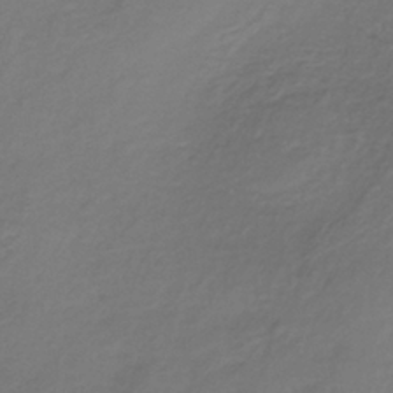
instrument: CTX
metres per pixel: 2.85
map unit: lHb
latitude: -35.4454
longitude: 61.2943
